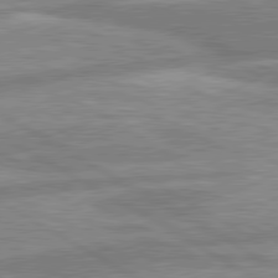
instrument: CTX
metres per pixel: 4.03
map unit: lApd
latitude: 80.3845
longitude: -170.8191
